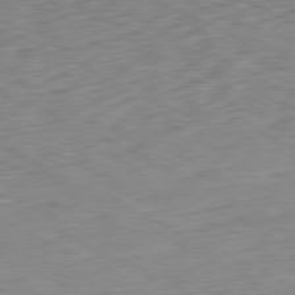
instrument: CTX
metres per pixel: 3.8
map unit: Ap
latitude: -80.7841
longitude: -69.5938
